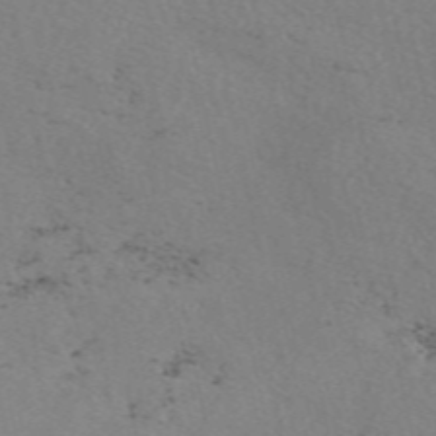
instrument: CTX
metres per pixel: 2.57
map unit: eAb
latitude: 50.0822
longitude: 107.0865
